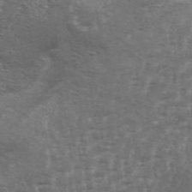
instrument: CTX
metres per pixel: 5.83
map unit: Aa
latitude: 33.8583
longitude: -135.8205
